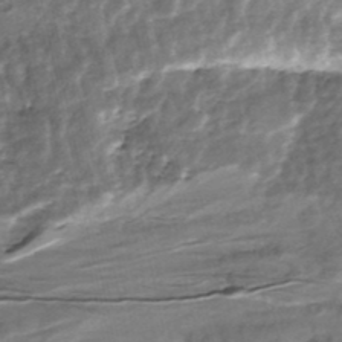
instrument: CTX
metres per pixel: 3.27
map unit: Nhe
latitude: -47.8422
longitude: -171.7827
